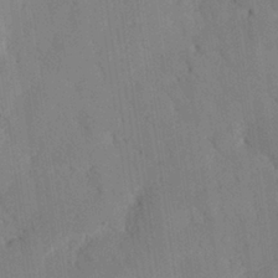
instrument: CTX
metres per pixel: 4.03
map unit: eHh
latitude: 27.1970
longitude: -79.8584
